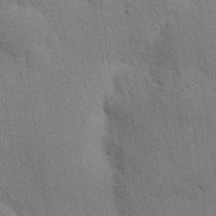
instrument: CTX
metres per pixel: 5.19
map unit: eHh
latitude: 25.3481
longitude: -79.7450
